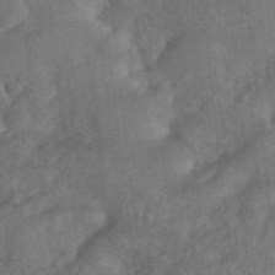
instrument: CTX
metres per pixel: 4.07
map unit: eHh
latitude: 39.8583
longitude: -56.1010
